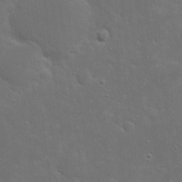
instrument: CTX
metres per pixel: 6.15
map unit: eHh
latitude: 19.9528
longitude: -63.4049
